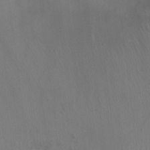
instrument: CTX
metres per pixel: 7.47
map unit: Ht
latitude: -3.5966
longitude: -17.3482
